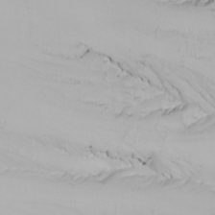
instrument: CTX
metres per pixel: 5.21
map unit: Nhu
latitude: -8.0850
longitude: -96.0633
